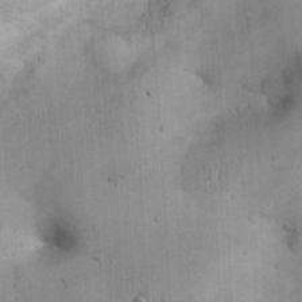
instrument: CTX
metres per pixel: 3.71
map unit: eHh
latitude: 25.4048
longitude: -65.2159
